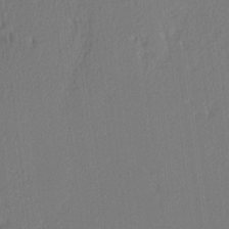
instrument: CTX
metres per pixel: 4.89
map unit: Ave
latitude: 2.0633
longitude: -110.0822
